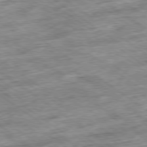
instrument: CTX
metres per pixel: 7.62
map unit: Ap
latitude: -79.6533
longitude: -47.5371
